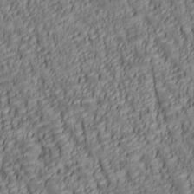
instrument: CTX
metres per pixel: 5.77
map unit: lAa
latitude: 6.5546
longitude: -116.2900
